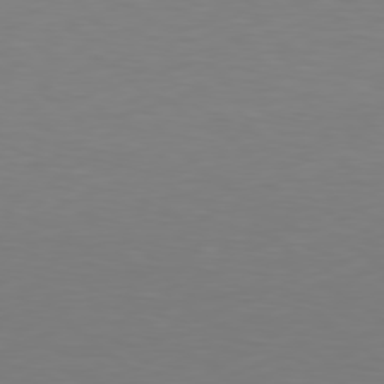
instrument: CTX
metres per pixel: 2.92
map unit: Hpe
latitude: 78.5546
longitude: -138.7057
